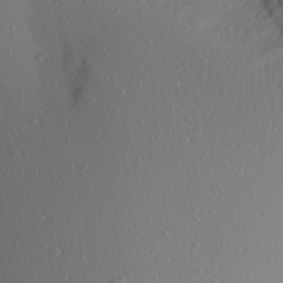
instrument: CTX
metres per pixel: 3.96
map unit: Aa
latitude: 27.0270
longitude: -146.8191
